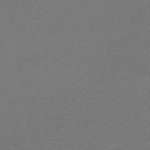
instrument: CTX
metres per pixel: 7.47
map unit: lHb
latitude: -45.5021
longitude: 57.1998
